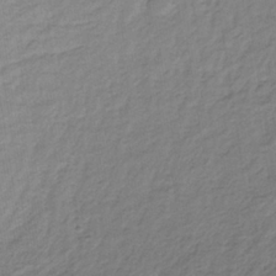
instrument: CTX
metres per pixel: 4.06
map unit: lHb
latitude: -35.9367
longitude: 70.1417
